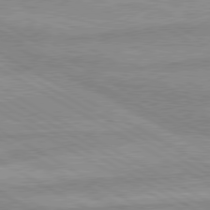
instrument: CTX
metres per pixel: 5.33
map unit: lApd
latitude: 80.0444
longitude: -168.7624
